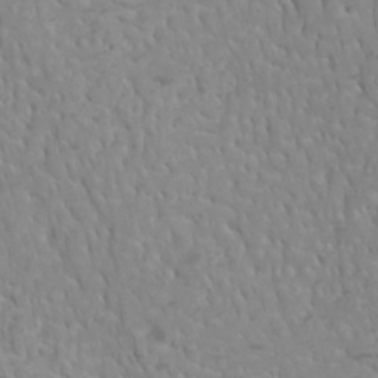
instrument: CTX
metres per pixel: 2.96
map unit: Htu
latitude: 1.8961
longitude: -21.0081
